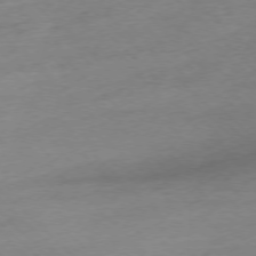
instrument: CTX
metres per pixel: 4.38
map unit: Ap
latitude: -77.1053
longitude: -62.5357
